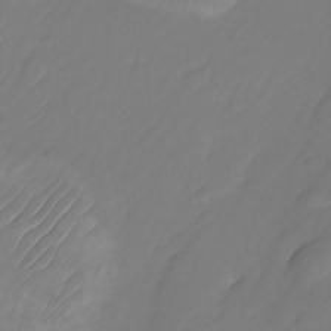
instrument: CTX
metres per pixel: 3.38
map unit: Nhu
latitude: -27.1809
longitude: -71.2159
